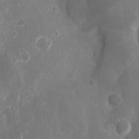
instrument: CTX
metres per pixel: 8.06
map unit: eHh
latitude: 8.0444
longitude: -69.0837
